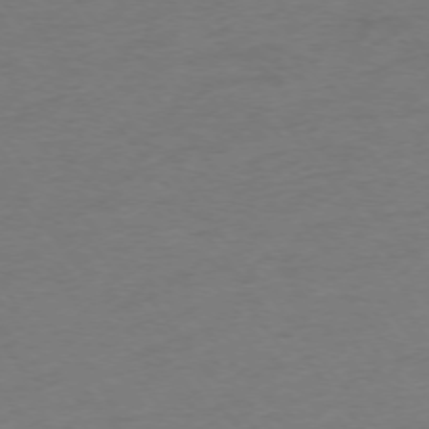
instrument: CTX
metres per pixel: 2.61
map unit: Ap
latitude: -75.2943
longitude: -72.8947
